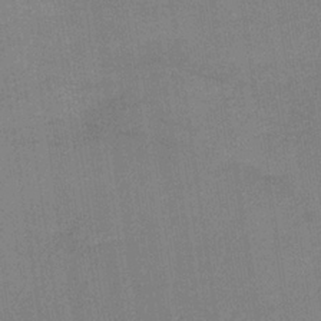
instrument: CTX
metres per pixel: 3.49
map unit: lHb
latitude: -34.5763
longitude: 65.6533
